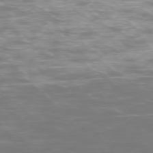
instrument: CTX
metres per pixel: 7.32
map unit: Ap
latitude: -75.0298
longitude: -76.8002
